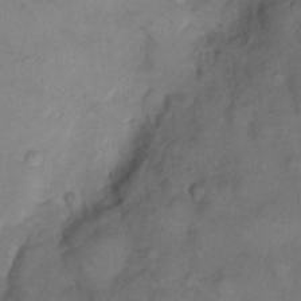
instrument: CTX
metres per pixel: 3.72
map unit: eHh
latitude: 8.3845
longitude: -62.4979
